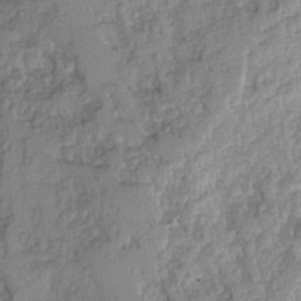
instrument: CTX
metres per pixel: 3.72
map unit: Ave
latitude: 0.5545
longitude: -110.2901
